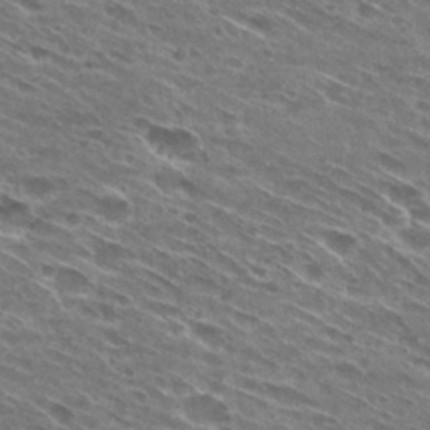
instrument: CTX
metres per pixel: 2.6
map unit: Hto
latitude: 28.7813
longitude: -43.5560
